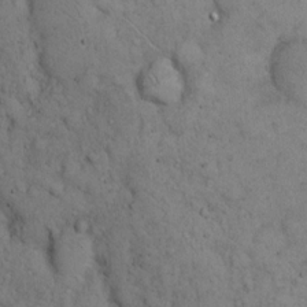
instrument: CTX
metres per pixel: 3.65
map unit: eHh
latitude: 15.7828
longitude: -63.7828
